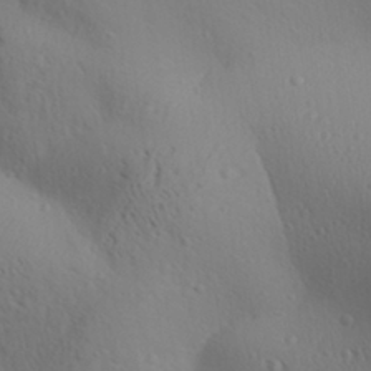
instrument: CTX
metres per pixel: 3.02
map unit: Aa
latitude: 30.4223
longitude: -140.1577
